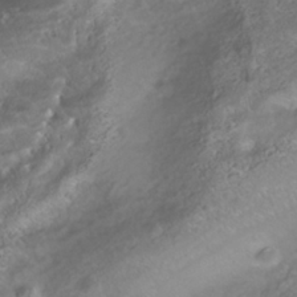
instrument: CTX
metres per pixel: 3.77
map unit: Nhe
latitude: -41.0297
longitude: -100.4790
